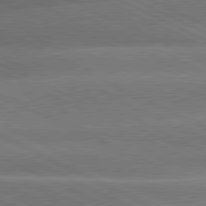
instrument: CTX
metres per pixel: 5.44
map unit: lApd
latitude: 80.5546
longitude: -136.8002
